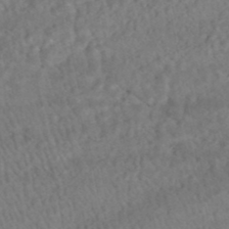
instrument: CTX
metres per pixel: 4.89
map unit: HNhu
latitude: -48.2173
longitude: 102.2173
